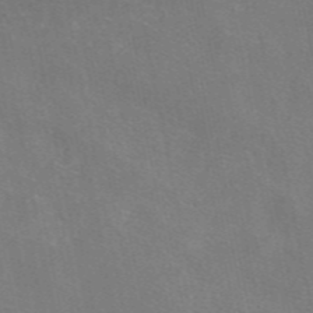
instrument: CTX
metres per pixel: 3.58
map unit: eAb
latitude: 46.9136
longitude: 115.9178
